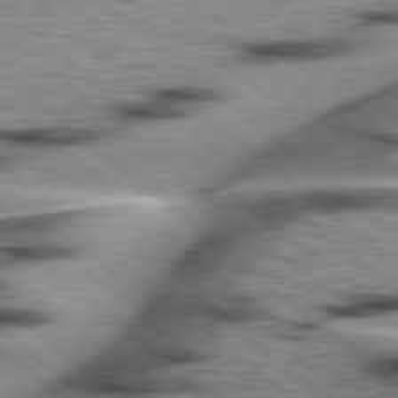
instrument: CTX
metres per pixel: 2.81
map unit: Hpe
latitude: 78.2145
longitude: -156.3467
